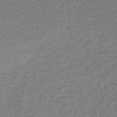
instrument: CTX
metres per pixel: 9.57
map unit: lHb
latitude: -40.5763
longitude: 63.3698
